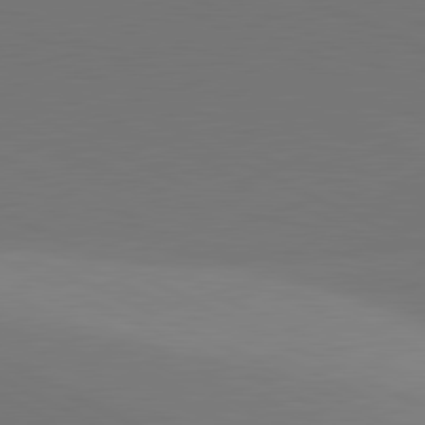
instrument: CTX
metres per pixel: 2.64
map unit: lApd
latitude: 81.5371
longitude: 145.6155
